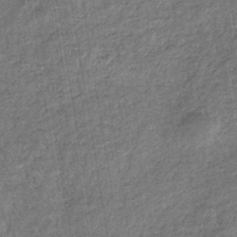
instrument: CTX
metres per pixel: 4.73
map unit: eHb
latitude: -36.8030
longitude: 79.9745
